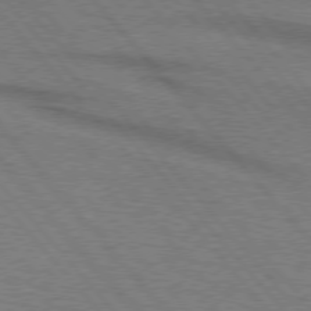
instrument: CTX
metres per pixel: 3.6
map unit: lApd
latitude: 75.8583
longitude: -84.2523
